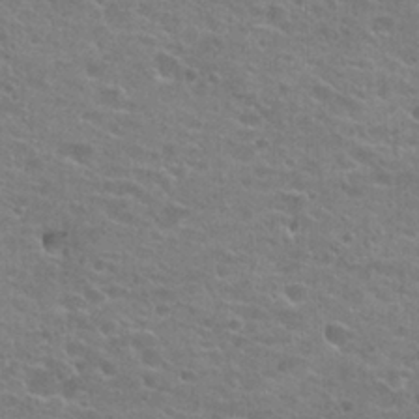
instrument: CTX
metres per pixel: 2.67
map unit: Hto
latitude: 23.0647
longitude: -43.8017
